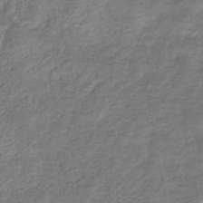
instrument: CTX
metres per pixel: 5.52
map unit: eHb
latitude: -33.7100
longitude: 75.5399
